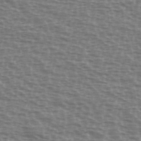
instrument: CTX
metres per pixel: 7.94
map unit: Ave
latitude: 38.3278
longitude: -113.3482
